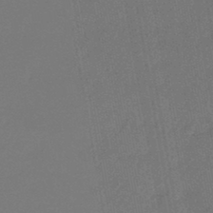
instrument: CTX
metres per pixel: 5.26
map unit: eHb
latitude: -45.2943
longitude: 86.0283
